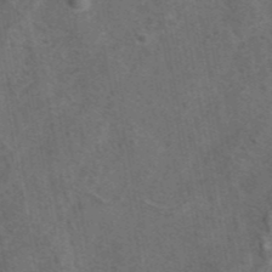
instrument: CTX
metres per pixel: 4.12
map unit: eAb
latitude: 43.4615
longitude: 111.2187
